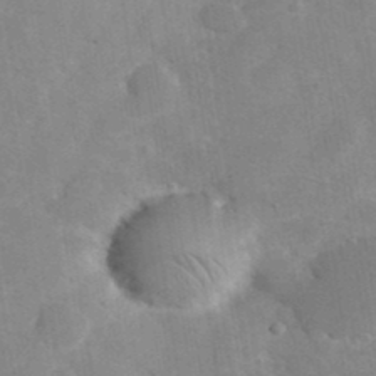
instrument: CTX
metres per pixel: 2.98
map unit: eHh
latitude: 38.0255
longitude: -67.2914
